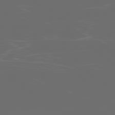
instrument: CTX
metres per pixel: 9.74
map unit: Ap
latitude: -79.3509
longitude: -59.6127
